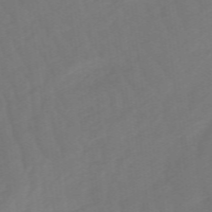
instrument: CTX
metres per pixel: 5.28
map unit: lHb
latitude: -49.0487
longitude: 83.5966
